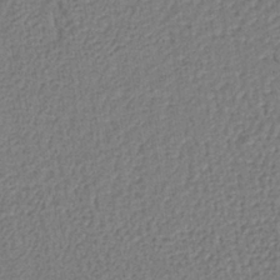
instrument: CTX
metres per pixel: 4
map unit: lHb
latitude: -37.7855
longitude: 59.7288
